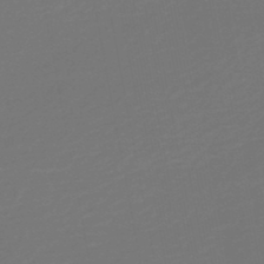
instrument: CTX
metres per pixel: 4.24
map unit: HNb
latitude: -47.8611
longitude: 57.1620
